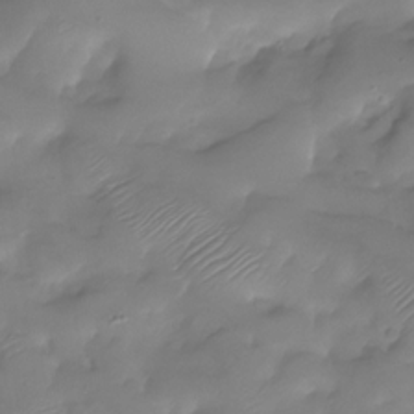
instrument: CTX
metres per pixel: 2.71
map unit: Nhu
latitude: -28.2551
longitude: -60.1200
